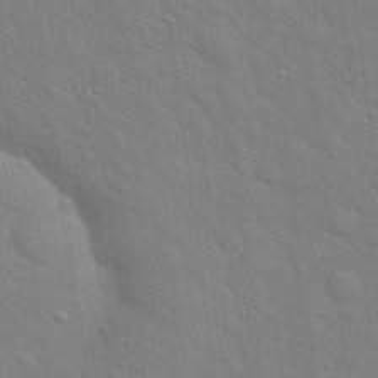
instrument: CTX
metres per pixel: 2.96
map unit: Hto
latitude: 21.0837
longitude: -52.0444
